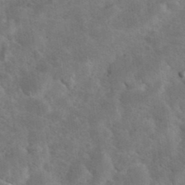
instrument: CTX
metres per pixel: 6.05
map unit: eHh
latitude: 37.0459
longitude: -67.1781
